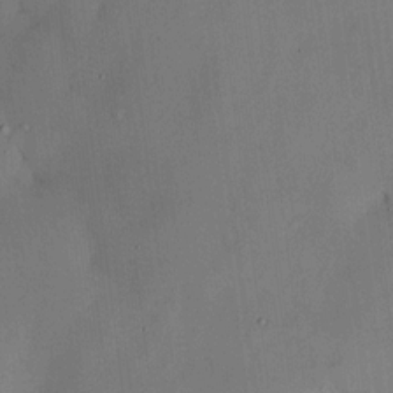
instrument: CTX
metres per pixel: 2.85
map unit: HNhu
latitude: 14.7436
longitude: 11.4454
